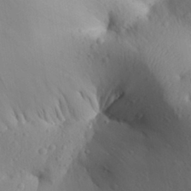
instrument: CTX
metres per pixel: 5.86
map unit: Aa
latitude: 28.1955
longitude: -144.9136
